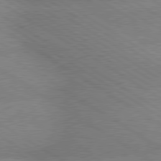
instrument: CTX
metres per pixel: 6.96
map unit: lApd
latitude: 79.5938
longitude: -152.8002
